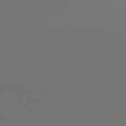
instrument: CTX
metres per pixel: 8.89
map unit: lApd
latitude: 81.0080
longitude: 152.7274
